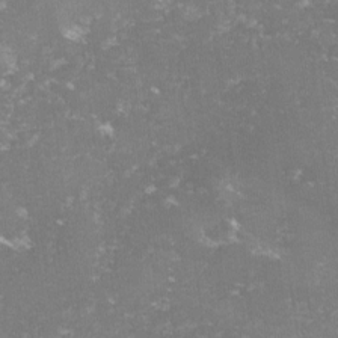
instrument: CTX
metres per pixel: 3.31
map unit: lHvf
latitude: -14.5196
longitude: -98.9513
